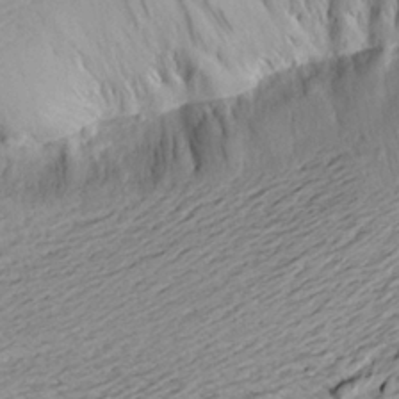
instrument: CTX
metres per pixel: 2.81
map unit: Aa
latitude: 21.0270
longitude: -148.9514
